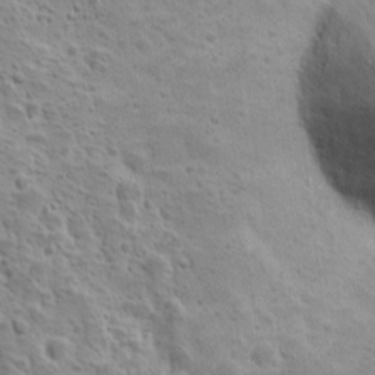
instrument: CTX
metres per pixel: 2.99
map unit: Ave
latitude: 10.2712
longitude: -104.7624
